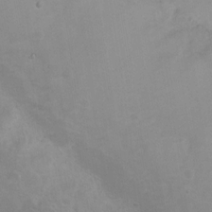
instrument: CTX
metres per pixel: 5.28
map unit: Nhu
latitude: 9.4427
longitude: -23.0080
